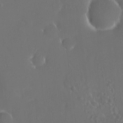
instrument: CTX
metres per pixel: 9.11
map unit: HNhu
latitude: 6.3089
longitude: 13.0109
